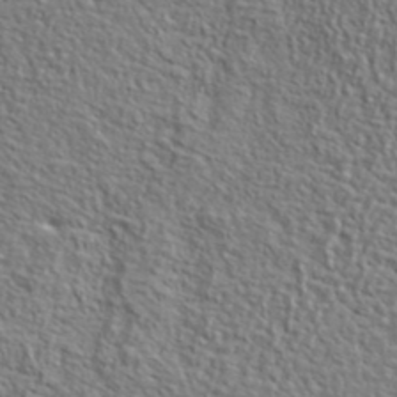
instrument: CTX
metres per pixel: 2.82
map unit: lHvf
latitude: 42.1767
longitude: -88.0633
